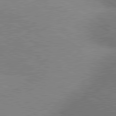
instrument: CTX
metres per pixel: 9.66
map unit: lApd
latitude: 80.5168
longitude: 127.0864
